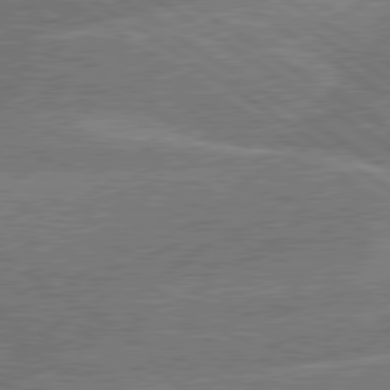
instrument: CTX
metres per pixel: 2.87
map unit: lApd
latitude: 79.8773
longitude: -145.2348
